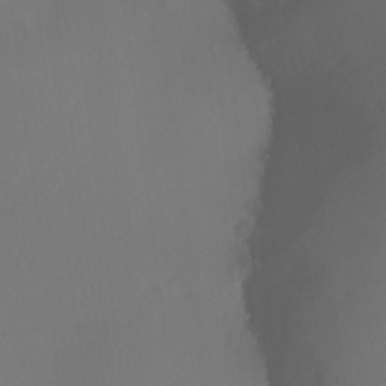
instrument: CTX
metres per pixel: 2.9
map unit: Ht
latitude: -16.7275
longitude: -43.1403
